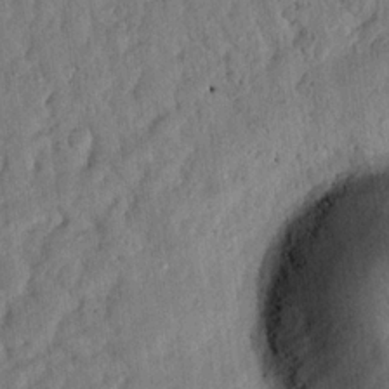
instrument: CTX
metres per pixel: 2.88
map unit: Nhu
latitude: 20.8002
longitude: -78.5357
